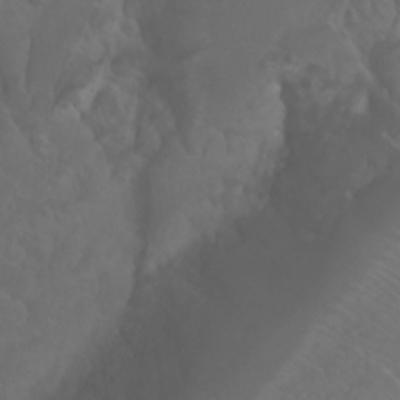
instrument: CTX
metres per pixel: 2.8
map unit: Nhu
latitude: 23.4426
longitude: -64.6490
